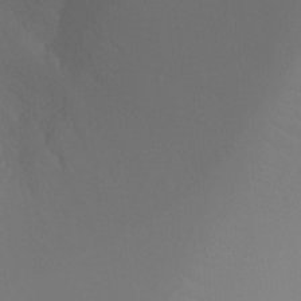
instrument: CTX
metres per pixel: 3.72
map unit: Ht
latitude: -9.0864
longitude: -33.3482
